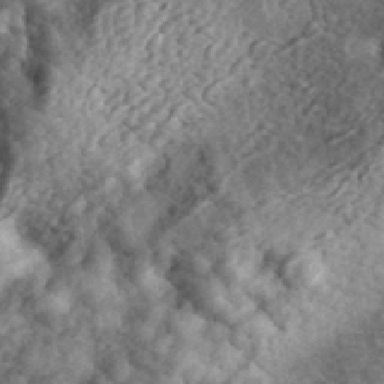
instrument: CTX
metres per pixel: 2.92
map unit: eHh
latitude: 36.4601
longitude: -79.7450
